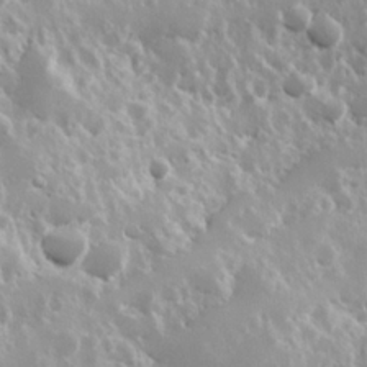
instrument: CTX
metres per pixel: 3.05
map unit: Hve
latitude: 24.3089
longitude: 145.8989
